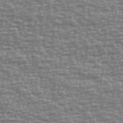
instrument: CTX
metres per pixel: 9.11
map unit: Ave
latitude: 40.4601
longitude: -114.1577
